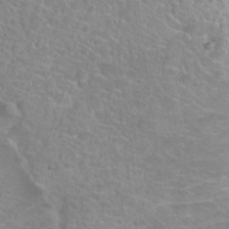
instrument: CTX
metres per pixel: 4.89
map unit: Hto
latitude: 24.7624
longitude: -48.6679
